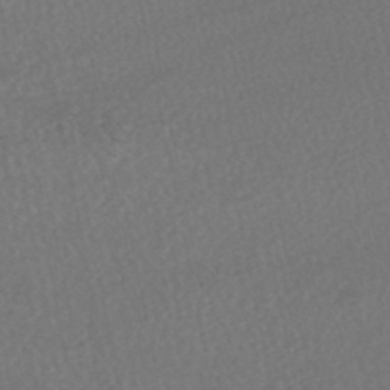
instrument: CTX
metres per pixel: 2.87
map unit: HNhu
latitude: -48.8786
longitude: 102.5574
